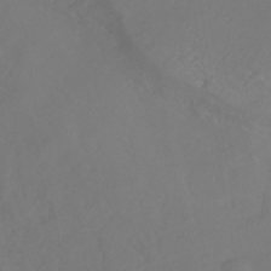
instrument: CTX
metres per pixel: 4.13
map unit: HNhu
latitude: -42.3306
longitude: 104.8975
